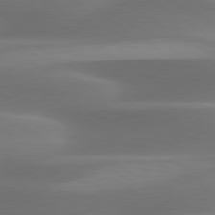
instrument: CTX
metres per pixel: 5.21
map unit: lApd
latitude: 79.8961
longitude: -87.5371
